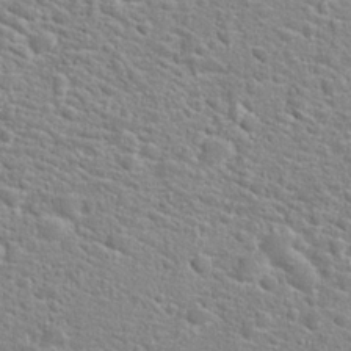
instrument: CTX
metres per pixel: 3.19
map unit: Hto
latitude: 24.4790
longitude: -49.0081
